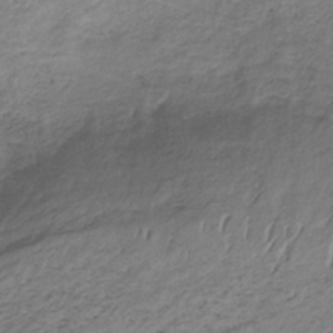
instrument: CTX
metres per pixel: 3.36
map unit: HNb
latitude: -33.1431
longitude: 61.4832
